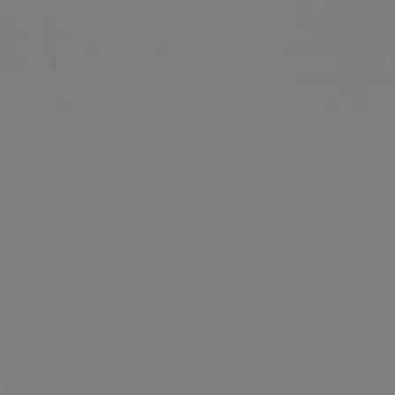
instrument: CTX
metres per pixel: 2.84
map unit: HNb
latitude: -46.3684
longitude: -44.3656
